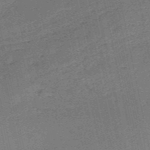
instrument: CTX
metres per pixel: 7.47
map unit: HNb
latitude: -53.5399
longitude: -39.7072
